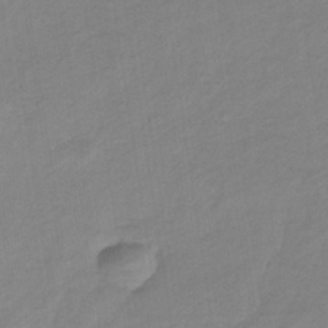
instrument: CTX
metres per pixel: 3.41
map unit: lHb
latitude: -34.5196
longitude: 68.9163
